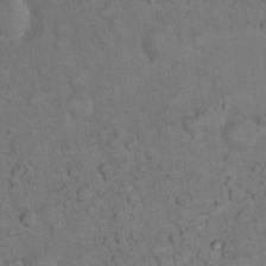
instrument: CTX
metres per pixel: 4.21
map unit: eHh
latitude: 20.0255
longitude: -61.8772
